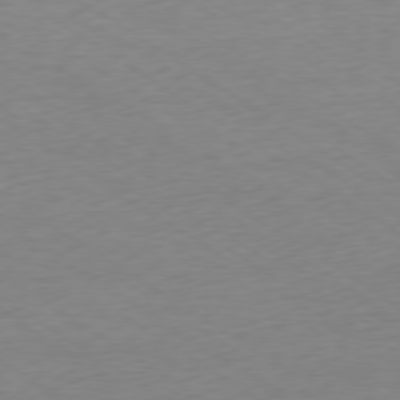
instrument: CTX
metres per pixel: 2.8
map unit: Ap
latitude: -78.2550
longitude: -58.8947
